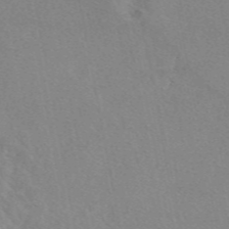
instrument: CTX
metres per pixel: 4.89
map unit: eAb
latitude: 47.8017
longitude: 119.9367
